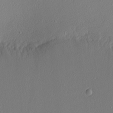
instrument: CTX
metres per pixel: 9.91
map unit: Nhu
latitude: 0.0822
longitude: -78.7058
